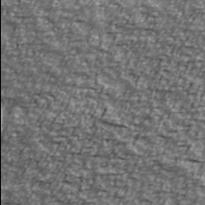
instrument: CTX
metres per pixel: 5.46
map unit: Ave
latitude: 40.8946
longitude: -113.9906
